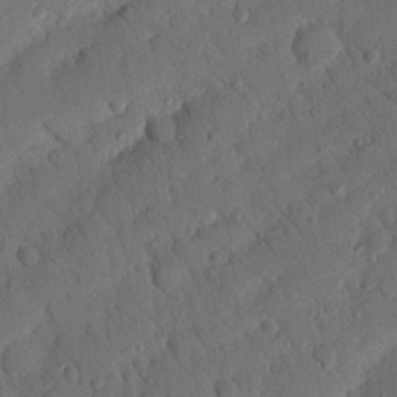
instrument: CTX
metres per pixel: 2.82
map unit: Nhu
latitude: 19.3670
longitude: -78.1389
